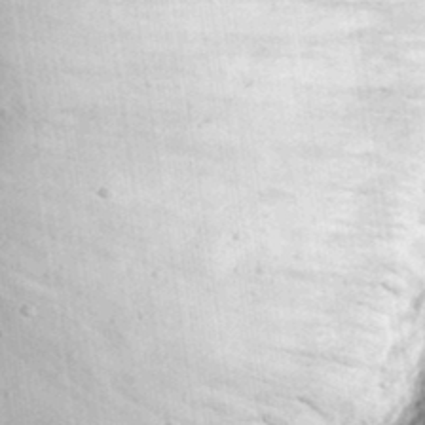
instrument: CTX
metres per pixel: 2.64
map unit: eHh
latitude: 34.9135
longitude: -80.7813
